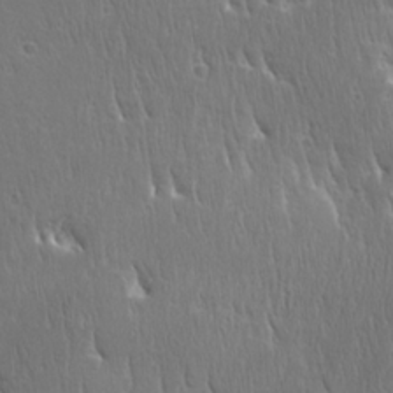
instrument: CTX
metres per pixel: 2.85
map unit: Ave
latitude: 22.7057
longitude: -135.4426
